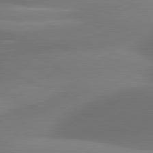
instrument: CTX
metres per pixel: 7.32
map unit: lApd
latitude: 81.1592
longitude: 130.3495
